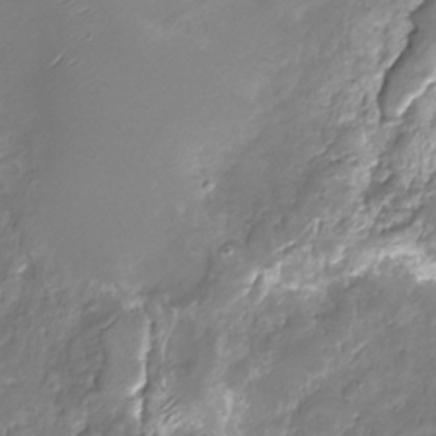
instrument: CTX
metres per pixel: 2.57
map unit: Nhu
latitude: -29.1620
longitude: -61.4804
